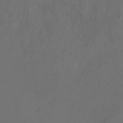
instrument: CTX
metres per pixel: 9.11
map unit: Ht
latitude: 0.1200
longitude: -38.2522
